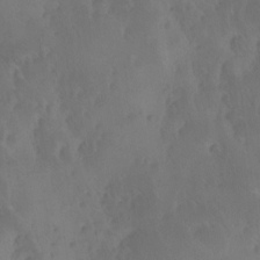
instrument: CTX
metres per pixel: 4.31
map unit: Ave
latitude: 12.2901
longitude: -105.6127
